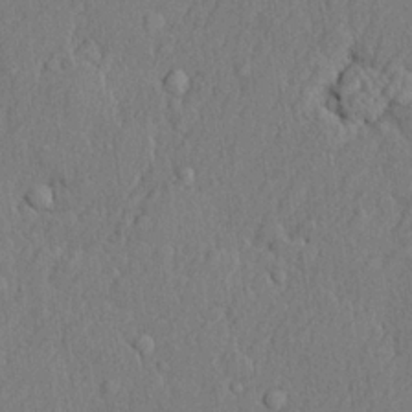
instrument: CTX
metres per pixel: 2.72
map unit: lHvf
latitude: 21.6316
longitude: 142.7274
